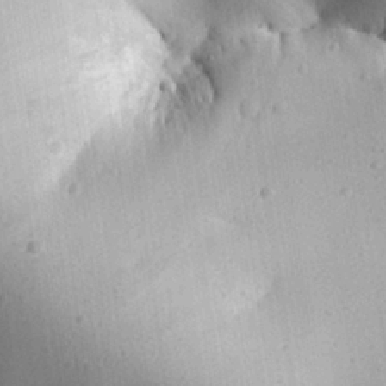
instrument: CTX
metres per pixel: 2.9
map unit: Aa
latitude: 25.3103
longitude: -143.8772
